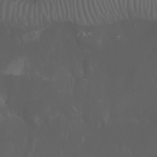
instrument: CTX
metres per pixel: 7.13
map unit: Nhu
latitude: -5.4832
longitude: -89.5749
